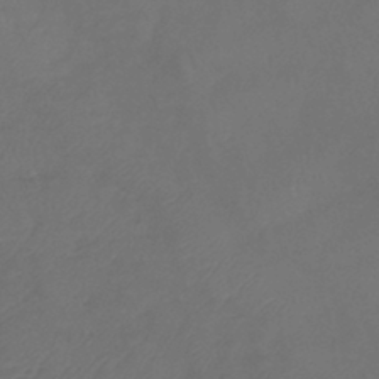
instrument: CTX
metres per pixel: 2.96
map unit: eHb
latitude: -39.3699
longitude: 76.7841
